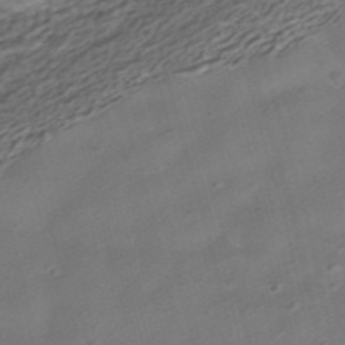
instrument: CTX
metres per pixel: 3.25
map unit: ANa
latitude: -41.0486
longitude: 103.1431
